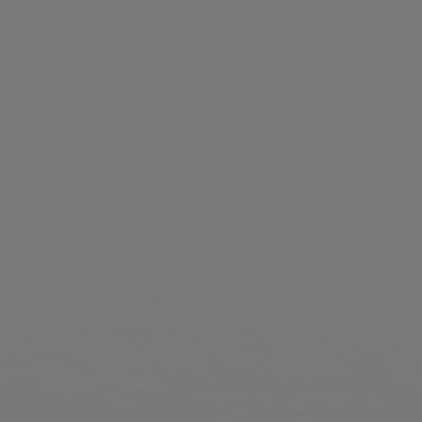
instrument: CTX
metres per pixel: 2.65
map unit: Hpe
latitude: 77.0269
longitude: -136.2523
